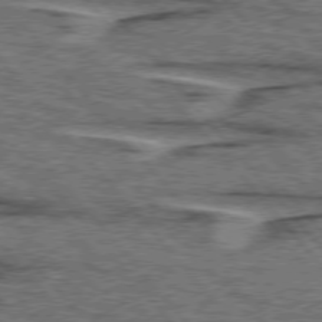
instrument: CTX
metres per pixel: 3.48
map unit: lApd
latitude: 75.8772
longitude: -76.5545
